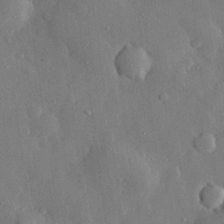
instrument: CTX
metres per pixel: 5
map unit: eHh
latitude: 28.8569
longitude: -79.4616
